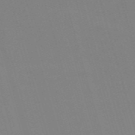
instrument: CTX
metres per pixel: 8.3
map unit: Nve
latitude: -59.0675
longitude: 60.9542
